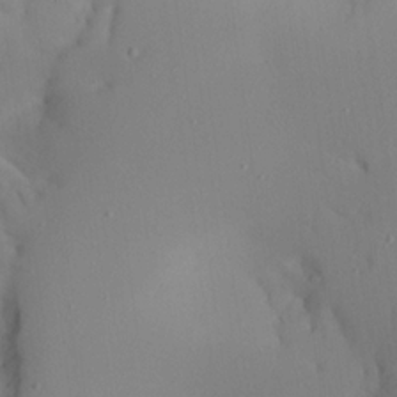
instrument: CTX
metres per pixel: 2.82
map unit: Aa
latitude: 20.6869
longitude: -145.4426
